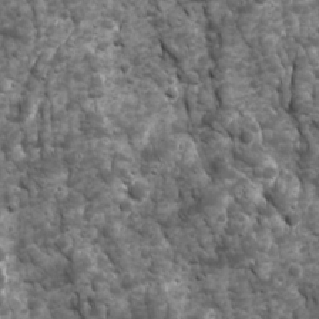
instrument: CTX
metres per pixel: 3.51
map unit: Ave
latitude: 16.6491
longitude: -132.7813
